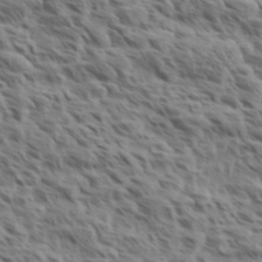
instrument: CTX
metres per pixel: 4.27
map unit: eHh
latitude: 35.5371
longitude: -138.8947
